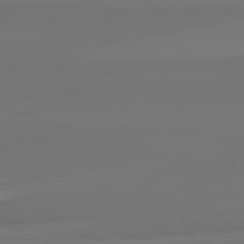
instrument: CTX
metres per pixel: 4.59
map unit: lApd
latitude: 82.5734
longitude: 152.3873
